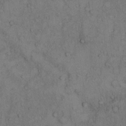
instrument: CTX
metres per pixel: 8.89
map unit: Hto
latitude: 11.2537
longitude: -59.4049
